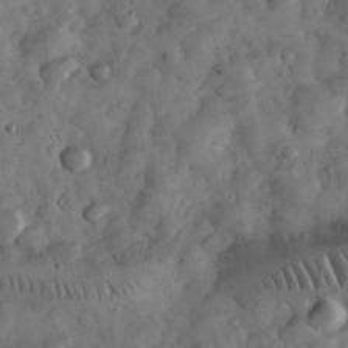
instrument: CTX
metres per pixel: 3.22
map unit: eHh
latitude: 33.0836
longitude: -69.2726
